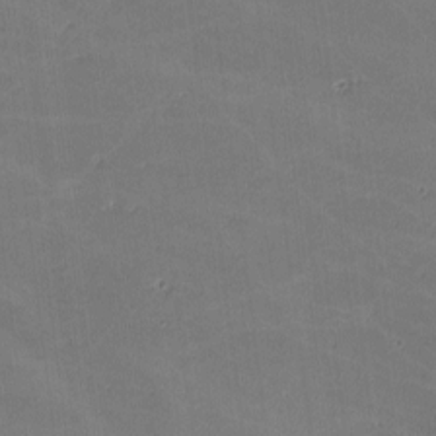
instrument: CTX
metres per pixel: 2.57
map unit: lHvf
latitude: -10.8219
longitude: -104.1200
